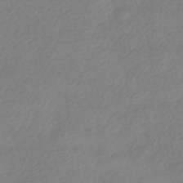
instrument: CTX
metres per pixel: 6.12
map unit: HNhu
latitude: -43.3131
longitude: 96.5007
